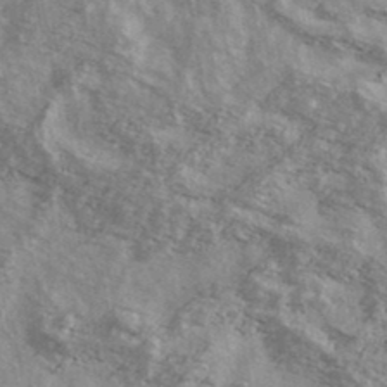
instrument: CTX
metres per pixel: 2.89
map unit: Ave
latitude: 39.2159
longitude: -109.2914
